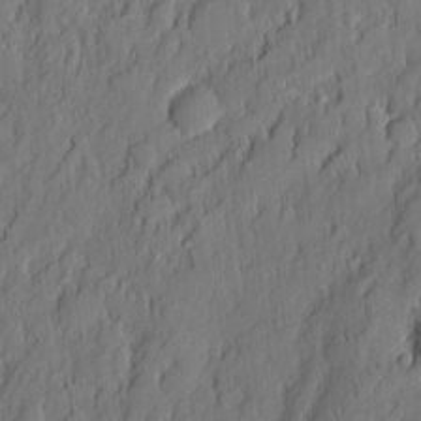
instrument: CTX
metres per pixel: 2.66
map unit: eHh
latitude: 5.8205
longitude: -76.4223
